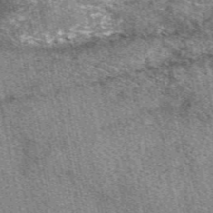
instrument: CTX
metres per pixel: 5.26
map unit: eAb
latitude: 50.2900
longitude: 114.9164
